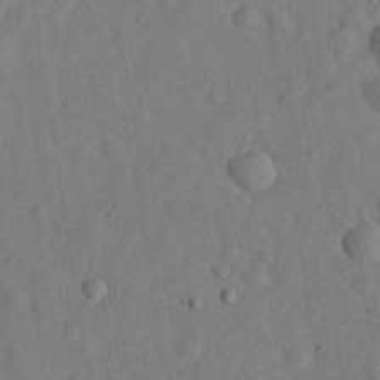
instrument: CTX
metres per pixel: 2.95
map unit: eHh
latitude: 29.1214
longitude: -76.4601
